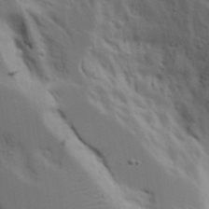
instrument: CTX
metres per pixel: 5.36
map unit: Aa
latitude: 19.2915
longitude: -126.1389
